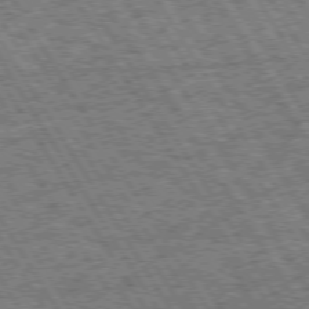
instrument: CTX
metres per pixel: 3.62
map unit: Hpe
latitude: 73.6694
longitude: -126.2145
